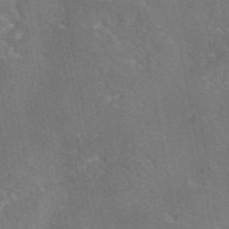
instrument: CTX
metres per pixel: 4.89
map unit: eAb
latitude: 45.8016
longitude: 108.0850
